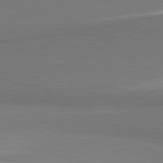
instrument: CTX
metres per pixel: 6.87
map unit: lApd
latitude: 81.5749
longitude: 156.1984
